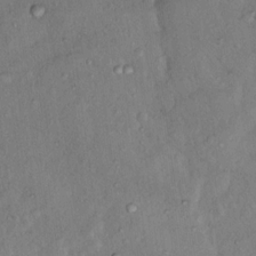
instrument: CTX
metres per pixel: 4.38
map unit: Nhu
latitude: 12.6680
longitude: -27.5749
